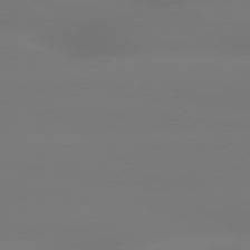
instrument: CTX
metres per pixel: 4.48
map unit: lApd
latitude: 79.5182
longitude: -136.5168
